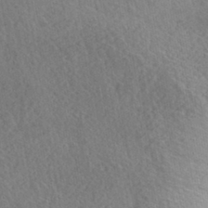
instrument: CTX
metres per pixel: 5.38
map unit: HNhu
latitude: -42.5384
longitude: 98.6140
